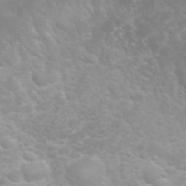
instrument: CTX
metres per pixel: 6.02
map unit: eHh
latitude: 31.9339
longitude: -62.5546
